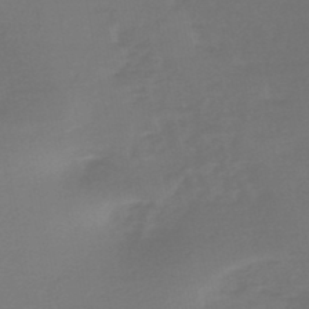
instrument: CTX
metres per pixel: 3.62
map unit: HNb
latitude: -47.9745
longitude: -43.3293
